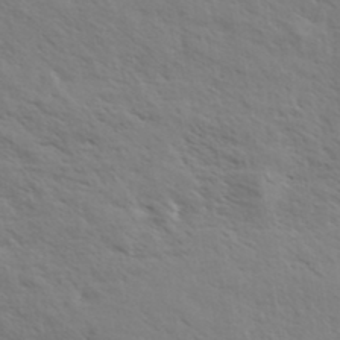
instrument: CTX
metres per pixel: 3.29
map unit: eHh
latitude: 36.1200
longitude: -139.1403
